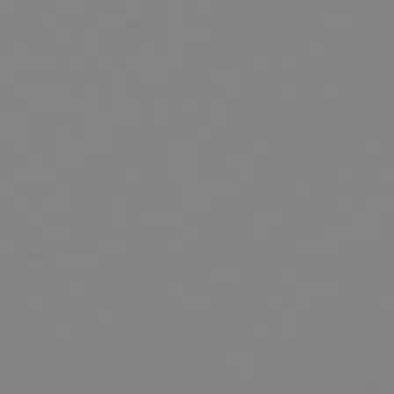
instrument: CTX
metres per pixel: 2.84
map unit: Hpe
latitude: 77.4804
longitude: -124.3278
